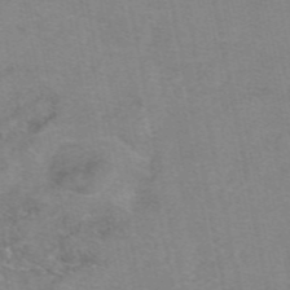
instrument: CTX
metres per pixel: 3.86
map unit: eAb
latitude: 48.3845
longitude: 103.7289
